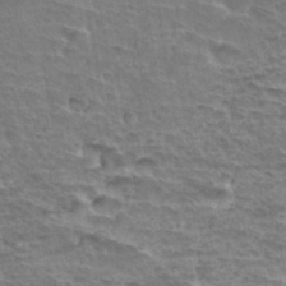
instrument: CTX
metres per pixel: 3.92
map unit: Hto
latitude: 35.4804
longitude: -43.4804
